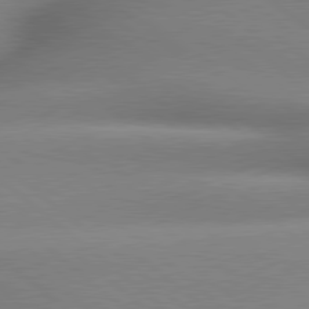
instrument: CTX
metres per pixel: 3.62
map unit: lApd
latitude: 79.4616
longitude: -163.9150
